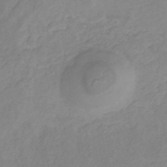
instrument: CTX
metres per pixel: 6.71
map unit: HNb
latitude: -31.6722
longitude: 61.5588
